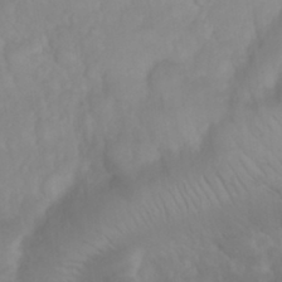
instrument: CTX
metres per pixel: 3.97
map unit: Nhu
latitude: 23.1592
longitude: -63.8206
